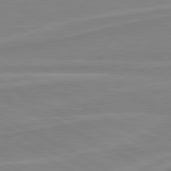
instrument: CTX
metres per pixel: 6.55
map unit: lApd
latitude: 80.5357
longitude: 170.7463
